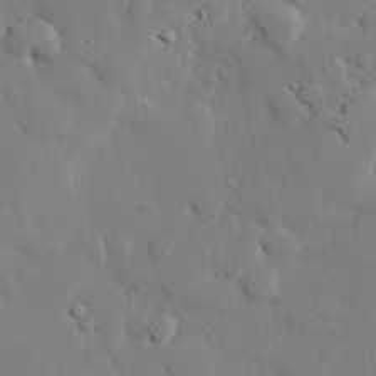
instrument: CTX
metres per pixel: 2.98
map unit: eHh
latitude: 28.2900
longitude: -81.6883
